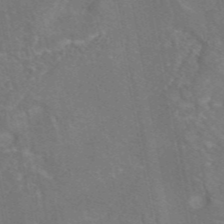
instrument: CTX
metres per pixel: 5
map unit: eAb
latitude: 45.6694
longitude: 108.0850
